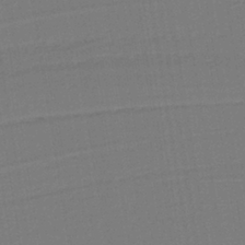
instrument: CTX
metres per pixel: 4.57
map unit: lHb
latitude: -38.5007
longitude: 56.3495
